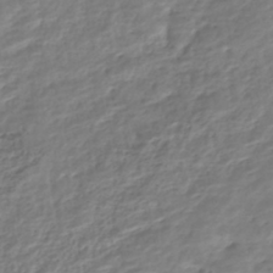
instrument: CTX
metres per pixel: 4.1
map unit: HNhu
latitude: -45.0864
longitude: 102.9542
